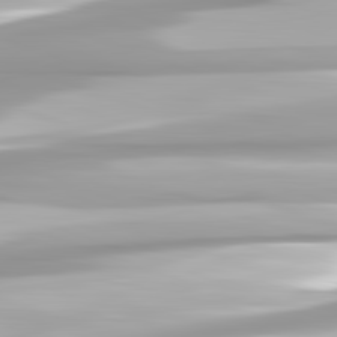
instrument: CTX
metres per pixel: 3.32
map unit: lApd
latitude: 82.5545
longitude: -139.3482
